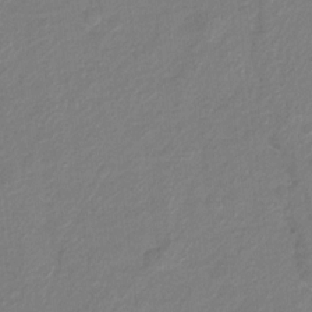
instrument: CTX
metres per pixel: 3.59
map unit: Hto
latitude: 6.0255
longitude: -31.4616
